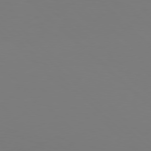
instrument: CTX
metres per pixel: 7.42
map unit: Hpe
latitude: 77.2159
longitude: -132.9892
